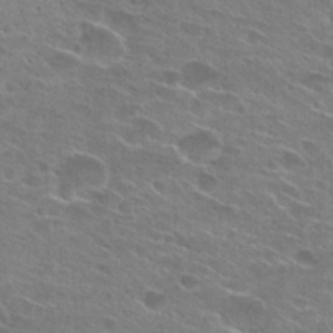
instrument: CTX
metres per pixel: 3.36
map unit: Hto
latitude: 25.3859
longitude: -43.9339
